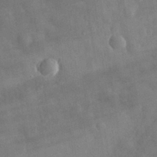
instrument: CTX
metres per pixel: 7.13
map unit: eHh
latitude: 30.7247
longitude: -72.2145
